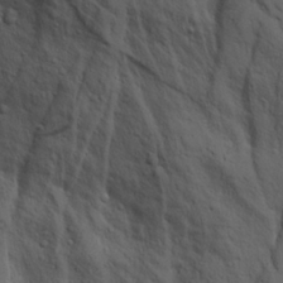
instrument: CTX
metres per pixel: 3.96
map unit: Aa
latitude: 18.9702
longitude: -126.3467
